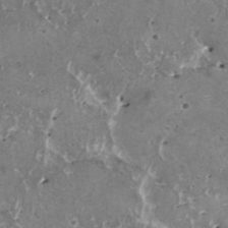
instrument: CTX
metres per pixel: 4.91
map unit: HNhu
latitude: 1.7638
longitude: 6.0283
